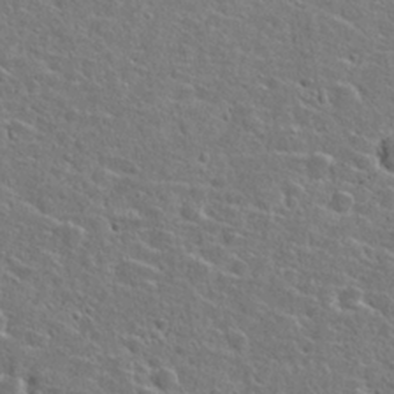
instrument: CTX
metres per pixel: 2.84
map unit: Hto
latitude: 26.2145
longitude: -47.9339
